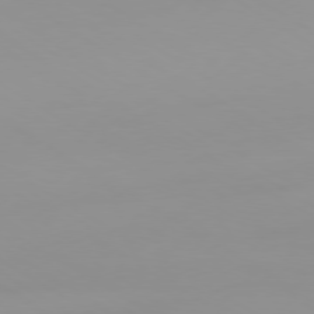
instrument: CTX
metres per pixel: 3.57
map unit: Ap
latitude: -79.7855
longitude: -93.1025
